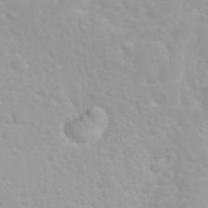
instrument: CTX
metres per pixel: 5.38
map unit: eHh
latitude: 31.9906
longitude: -60.4790
